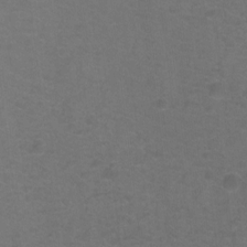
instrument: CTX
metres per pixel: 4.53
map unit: Ht
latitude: -9.6533
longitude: -36.7813
